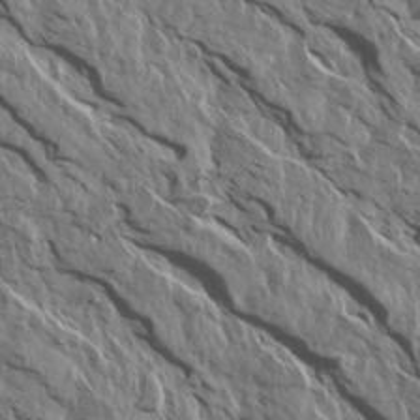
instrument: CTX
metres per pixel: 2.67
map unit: Aa
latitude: 14.1956
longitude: -141.7638
